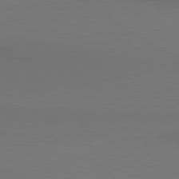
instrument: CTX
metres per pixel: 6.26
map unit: lApd
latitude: 80.7057
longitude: 153.1998
